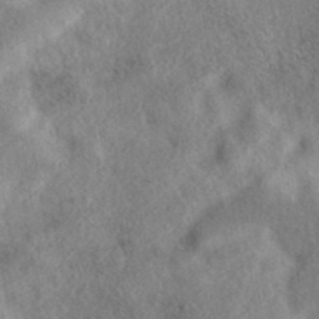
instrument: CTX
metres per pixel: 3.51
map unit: eAb
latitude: 38.8191
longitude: 112.3873
